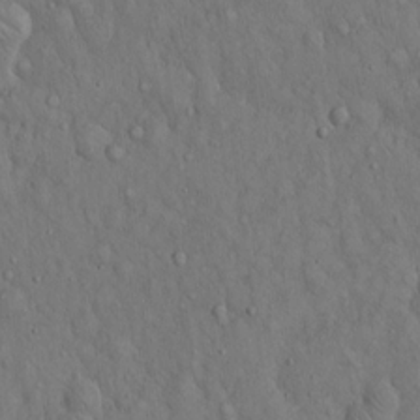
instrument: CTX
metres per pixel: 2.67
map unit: Hto
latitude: 15.2726
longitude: -57.9528
